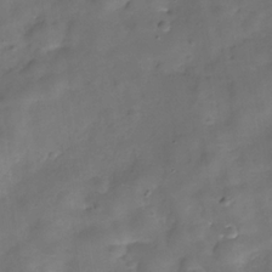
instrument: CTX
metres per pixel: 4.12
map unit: Hve
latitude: -30.6896
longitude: 92.7274
